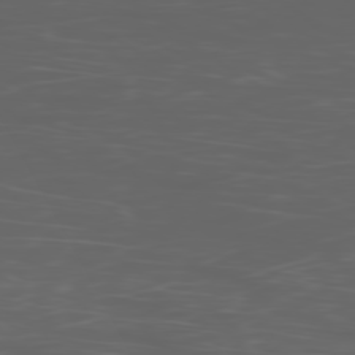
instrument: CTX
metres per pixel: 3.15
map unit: Ap
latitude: -78.8408
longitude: -75.9528
